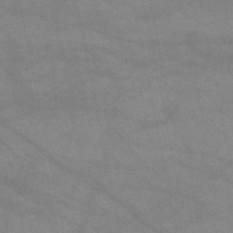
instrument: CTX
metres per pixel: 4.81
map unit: HNb
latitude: -52.1039
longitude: -42.0255
